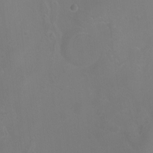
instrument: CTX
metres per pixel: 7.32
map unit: Nhu
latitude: -7.9745
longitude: -74.7246
